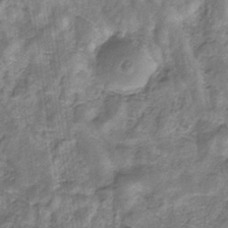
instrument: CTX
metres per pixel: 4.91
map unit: eHb
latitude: -32.2551
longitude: 67.6722
